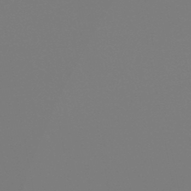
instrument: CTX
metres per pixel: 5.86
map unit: eHb
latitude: -44.6707
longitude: 86.0472
